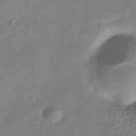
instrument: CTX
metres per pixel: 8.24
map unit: Hve
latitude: -32.3684
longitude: 93.4643
